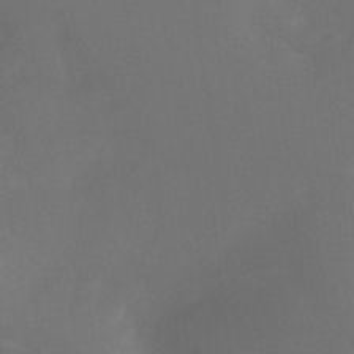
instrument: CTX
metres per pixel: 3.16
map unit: Htu
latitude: -12.4818
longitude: -73.6883
